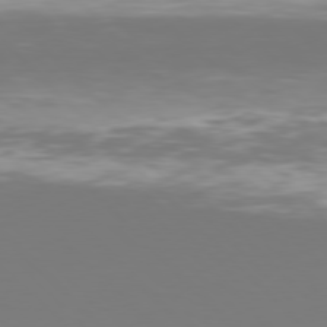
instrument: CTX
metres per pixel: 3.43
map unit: Hpe
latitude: 76.9702
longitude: -171.1592
